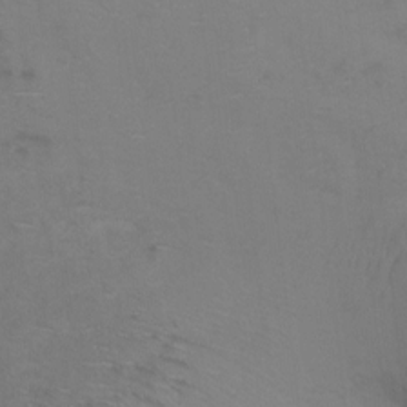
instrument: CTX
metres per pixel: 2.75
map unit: Ht
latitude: 2.0822
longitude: -35.8394
